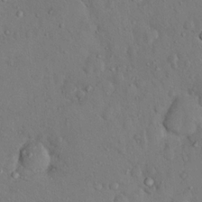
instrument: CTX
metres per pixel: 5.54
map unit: Nhu
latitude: 12.9514
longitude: -27.1214
